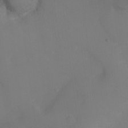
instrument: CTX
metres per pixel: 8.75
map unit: Ht
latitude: -16.8408
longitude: -43.1025
